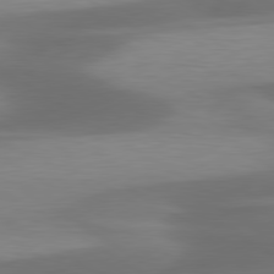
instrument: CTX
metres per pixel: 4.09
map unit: lApd
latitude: 79.9528
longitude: -87.6694
